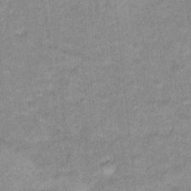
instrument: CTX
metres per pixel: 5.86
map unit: Hto
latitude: 16.9136
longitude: -35.2537
